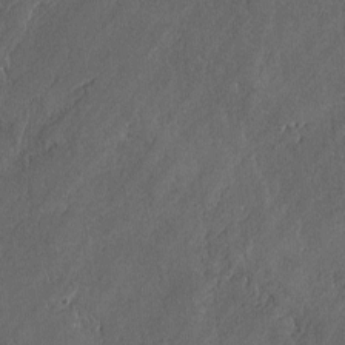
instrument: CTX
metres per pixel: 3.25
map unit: lAvf
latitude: -0.2362
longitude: -107.3293
